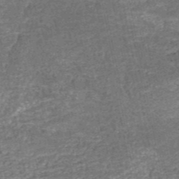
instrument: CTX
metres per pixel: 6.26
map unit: HNb
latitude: -51.2943
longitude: -49.2726
